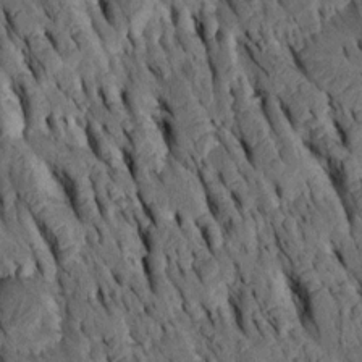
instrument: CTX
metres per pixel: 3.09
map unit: Htu
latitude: -3.1620
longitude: 151.1053
